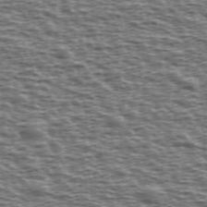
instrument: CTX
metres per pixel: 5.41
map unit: Ave
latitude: 38.6868
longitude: -112.7435
